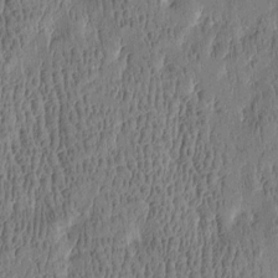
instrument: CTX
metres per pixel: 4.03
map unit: Htu
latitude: -4.5007
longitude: 175.3698
